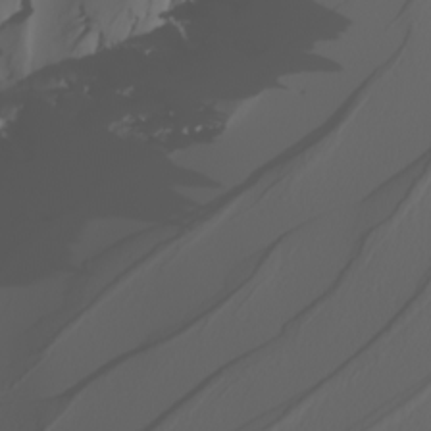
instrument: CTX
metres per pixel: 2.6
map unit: Nhu
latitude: -7.0486
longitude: -94.1011
